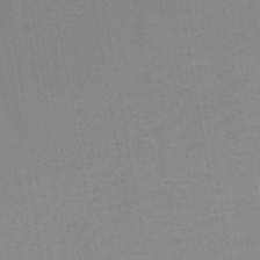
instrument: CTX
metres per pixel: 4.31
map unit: lHb
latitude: -44.5007
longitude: 77.2943
